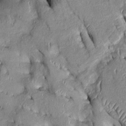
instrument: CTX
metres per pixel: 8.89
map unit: Htu
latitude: -0.1417
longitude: 149.6344
